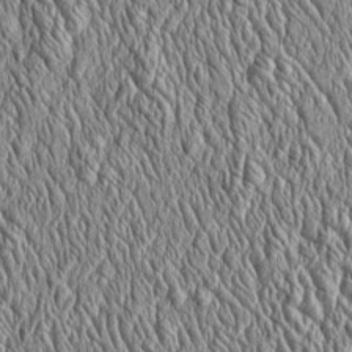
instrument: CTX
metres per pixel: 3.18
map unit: Htu
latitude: -4.0661
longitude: 158.1039
